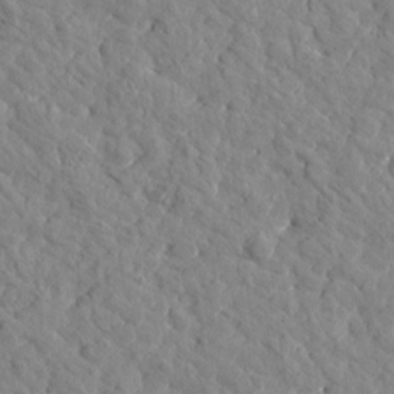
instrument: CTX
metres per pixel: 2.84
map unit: Htu
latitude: 1.7827
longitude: 179.1242
